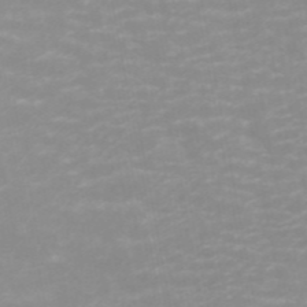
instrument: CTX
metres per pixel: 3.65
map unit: ANa
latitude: 44.8191
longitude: 29.4266
